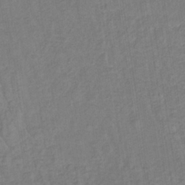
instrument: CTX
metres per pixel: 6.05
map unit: lHb
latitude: -36.7085
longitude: 69.4265
